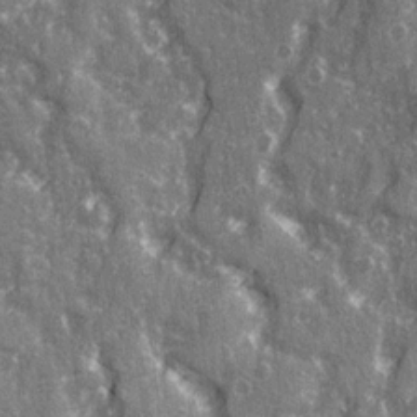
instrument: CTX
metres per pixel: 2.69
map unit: Ave
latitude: 22.5546
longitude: -133.4049
